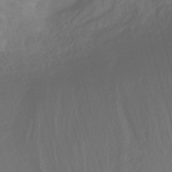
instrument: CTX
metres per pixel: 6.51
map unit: HNhu
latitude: -27.4454
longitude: 74.0661
